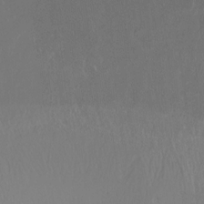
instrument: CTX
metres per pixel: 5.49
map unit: Ht
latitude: -15.1620
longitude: -53.8584
